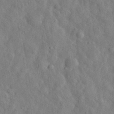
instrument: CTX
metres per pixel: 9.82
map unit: eHh
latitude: 32.5546
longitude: -74.6113
